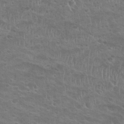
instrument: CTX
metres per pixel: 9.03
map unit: Nhu
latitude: 24.7624
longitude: -50.6112
